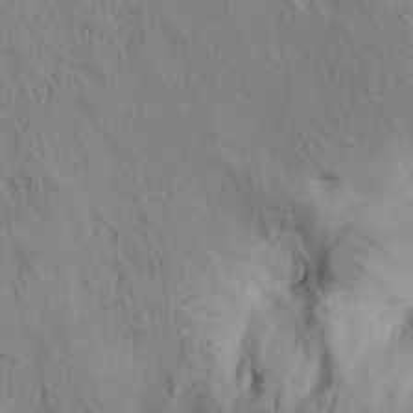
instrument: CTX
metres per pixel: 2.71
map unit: lAa
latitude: 4.8947
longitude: -114.1577
